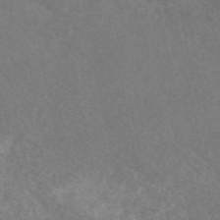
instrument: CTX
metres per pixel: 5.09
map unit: eAb
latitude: 49.2348
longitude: 118.2551
